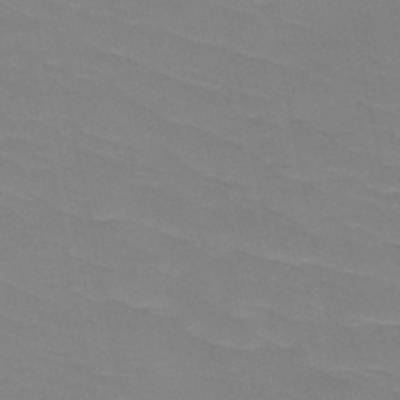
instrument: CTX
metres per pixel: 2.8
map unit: HNb
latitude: -49.0865
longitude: -49.0836
